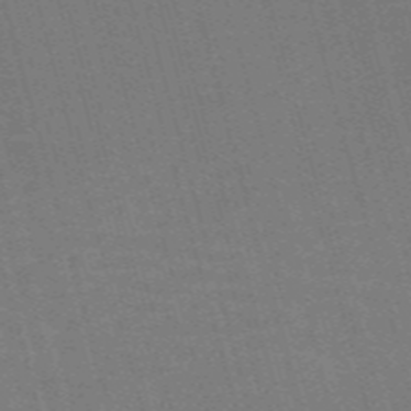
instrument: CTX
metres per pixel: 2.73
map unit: Nve
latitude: -59.2942
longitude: 62.9541
